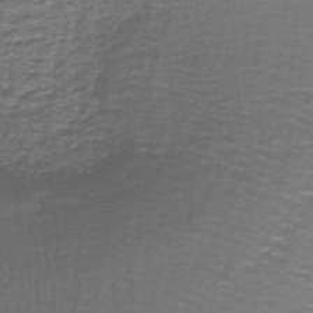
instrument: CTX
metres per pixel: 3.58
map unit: lHb
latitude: -43.0864
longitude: 58.2928
